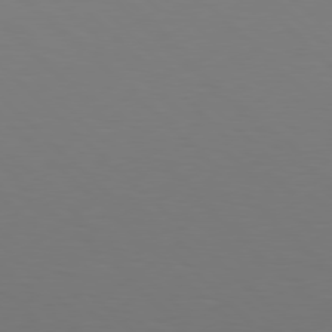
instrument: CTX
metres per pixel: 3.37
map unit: Hpe
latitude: 77.7827
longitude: -167.9150
